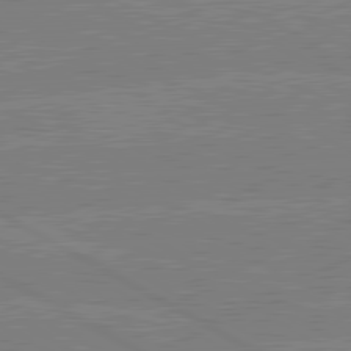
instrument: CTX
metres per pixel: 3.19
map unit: lApd
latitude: 80.7246
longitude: -126.3656
